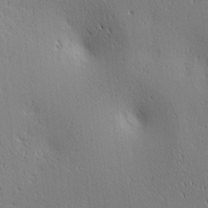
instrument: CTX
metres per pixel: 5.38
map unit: lAa
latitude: 2.8947
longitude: -117.6316
